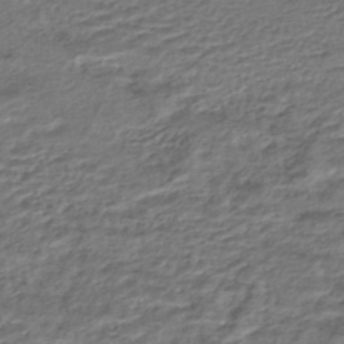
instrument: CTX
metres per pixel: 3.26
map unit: HNhu
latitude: -45.6533
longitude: 101.4265
